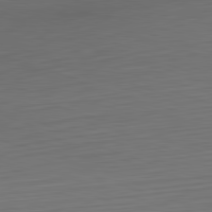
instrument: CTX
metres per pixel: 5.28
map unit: Hpe
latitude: -82.6140
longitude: 10.8030
